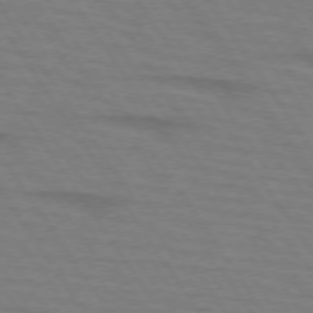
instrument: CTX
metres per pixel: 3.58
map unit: lApd
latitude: 73.5938
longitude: -73.1026
